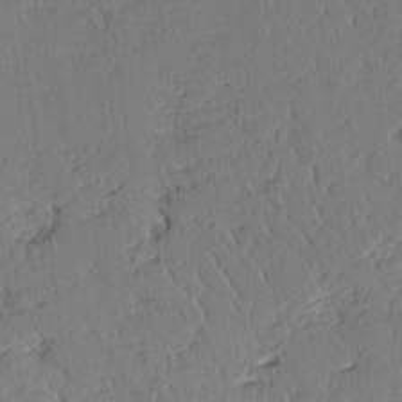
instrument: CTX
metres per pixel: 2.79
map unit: Aa
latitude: 11.7639
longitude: -127.8772
